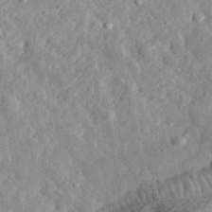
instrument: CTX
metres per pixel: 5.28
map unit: eHh
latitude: 34.3845
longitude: -78.8758
